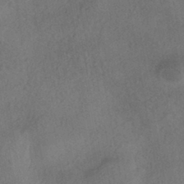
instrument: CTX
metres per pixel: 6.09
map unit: HNhu
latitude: -42.5762
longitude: 102.9542
